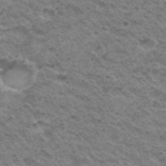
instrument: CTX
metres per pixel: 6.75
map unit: Hto
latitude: 34.1577
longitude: -49.0458
